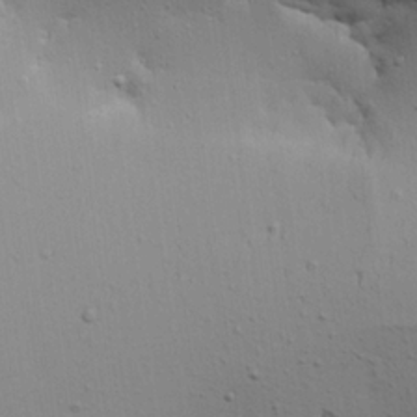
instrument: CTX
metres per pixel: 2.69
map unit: Aa
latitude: 21.7261
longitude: -142.0822
